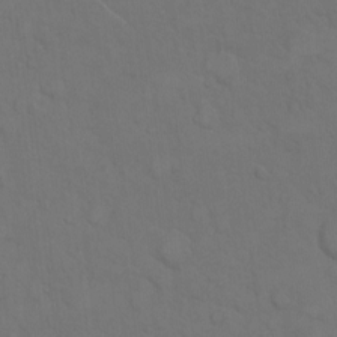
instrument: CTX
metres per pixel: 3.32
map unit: Hto
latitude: 7.7450
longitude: -61.0458
